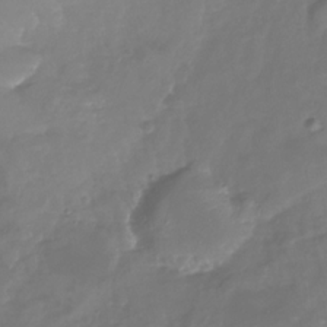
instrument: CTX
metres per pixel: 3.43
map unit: Nhu
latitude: -27.0675
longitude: -57.3103
